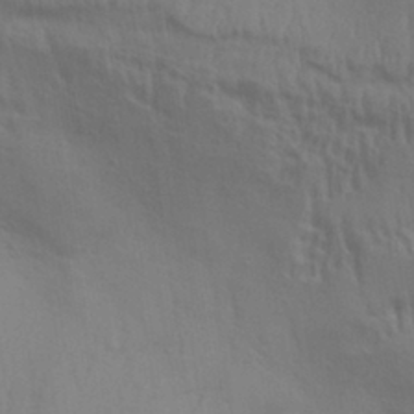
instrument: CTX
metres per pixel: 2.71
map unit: Aa
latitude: 31.6316
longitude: -135.5749
